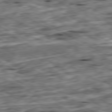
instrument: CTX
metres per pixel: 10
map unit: Ap
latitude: -80.5763
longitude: -87.7072
